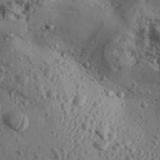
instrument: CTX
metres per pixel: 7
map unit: Aa
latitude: 31.8395
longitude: -136.1200
